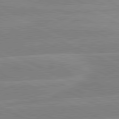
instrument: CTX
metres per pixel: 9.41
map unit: lApd
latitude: 81.1781
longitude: -128.6112
